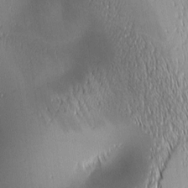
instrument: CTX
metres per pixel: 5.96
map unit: lAa
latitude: 2.3278
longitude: -116.3278
